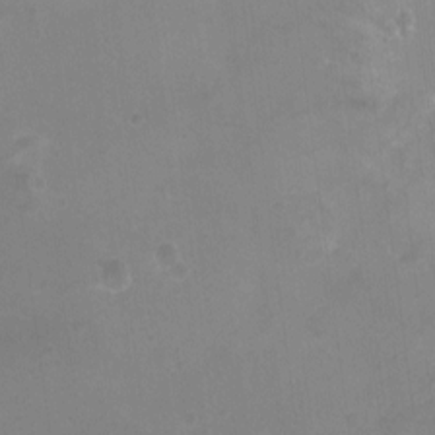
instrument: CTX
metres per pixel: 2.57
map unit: Nhu
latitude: 5.5371
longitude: -17.8017
